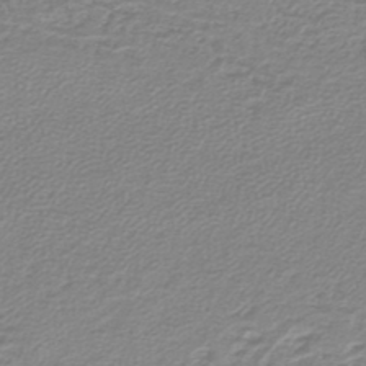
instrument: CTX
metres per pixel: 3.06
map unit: lHb
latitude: -41.5588
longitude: 62.4629
